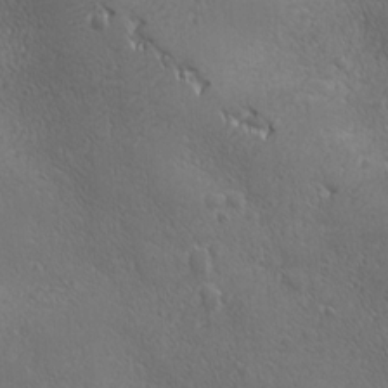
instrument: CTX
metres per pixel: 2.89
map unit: Ave
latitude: -8.1039
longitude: -121.4805
